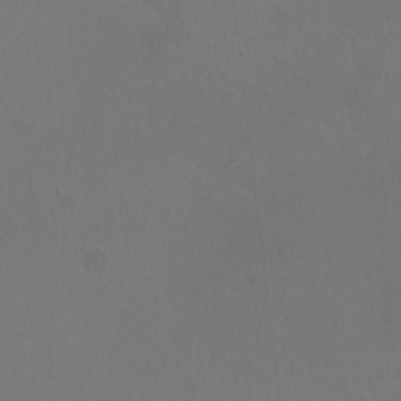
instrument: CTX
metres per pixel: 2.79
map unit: HNhu
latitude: -1.8045
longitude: -0.7246
